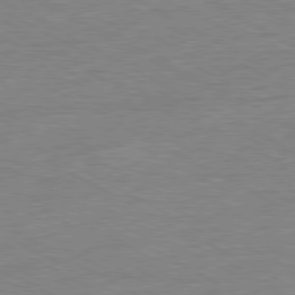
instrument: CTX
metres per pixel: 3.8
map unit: Ap
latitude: -80.9542
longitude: -86.9702
